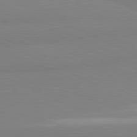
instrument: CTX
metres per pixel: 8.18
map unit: lApd
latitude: 81.7450
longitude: 178.9730
